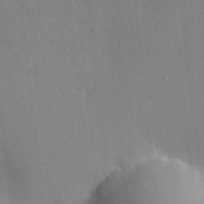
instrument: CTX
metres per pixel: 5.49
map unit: HNhu
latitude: 6.6490
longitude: -3.6127
